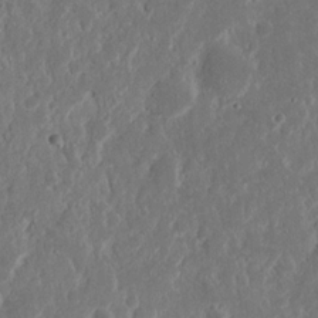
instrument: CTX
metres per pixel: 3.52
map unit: Nhu
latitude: 14.9514
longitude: -73.8773
